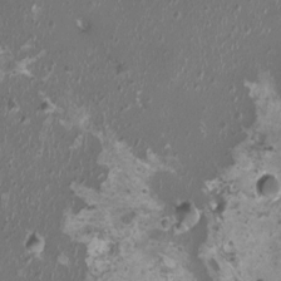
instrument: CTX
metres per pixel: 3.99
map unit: HNhu
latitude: 0.3089
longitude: 1.7100
